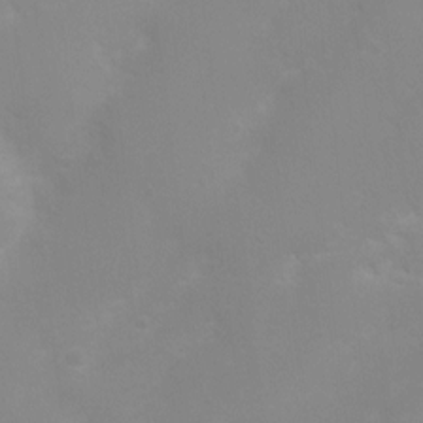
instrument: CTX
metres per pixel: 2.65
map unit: Nhu
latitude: 3.9717
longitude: -25.3292
